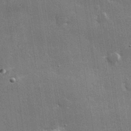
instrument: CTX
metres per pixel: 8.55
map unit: lHvf
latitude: 32.4223
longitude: -91.6883
